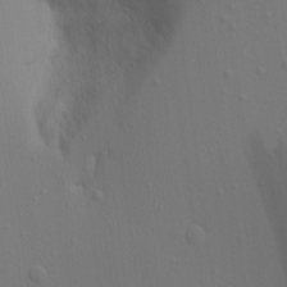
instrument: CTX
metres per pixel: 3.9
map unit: Aa
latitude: 15.8395
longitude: -143.4427
